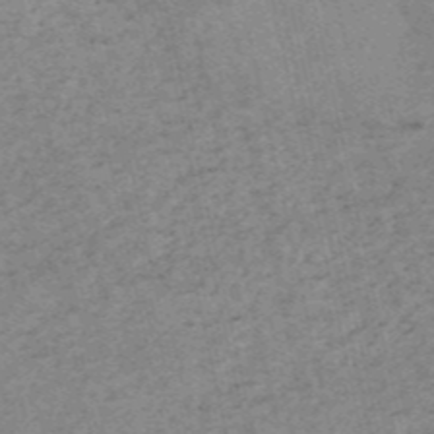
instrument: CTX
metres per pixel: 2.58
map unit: HNb
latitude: -54.5385
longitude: -42.8758
